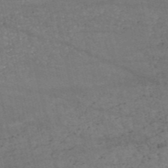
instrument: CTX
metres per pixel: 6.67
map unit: HNb
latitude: -52.9730
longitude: -38.7813
